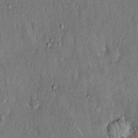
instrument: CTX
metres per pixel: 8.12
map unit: Hto
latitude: 18.1955
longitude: -61.3859
